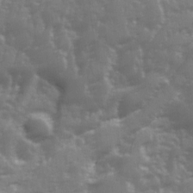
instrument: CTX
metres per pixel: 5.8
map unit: Ave
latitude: 12.8191
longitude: -103.6694
